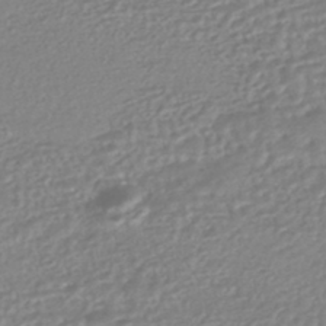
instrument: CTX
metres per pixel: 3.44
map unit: HNhu
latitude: -45.9745
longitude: 107.4833
